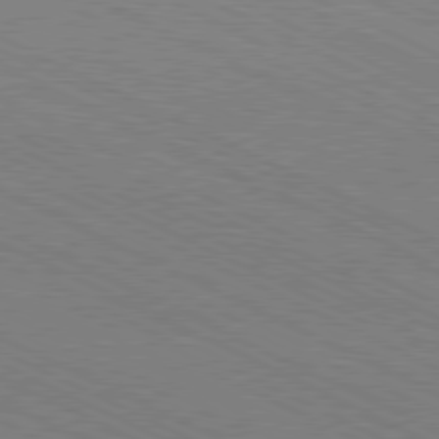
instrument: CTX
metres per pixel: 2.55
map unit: Hpe
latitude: -81.6344
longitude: 17.7478
